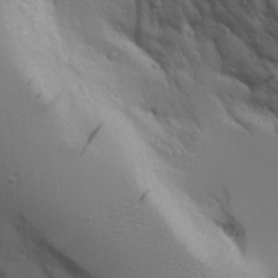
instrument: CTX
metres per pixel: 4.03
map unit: Aa
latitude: 19.3481
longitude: -125.9906
